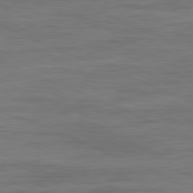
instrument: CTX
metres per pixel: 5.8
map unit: Ap
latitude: -81.8234
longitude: -74.2523
